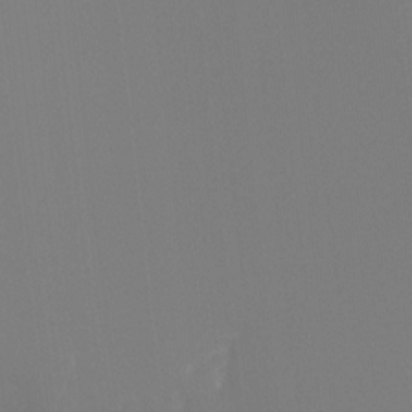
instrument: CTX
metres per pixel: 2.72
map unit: Hto
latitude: -8.8786
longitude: -46.4412
